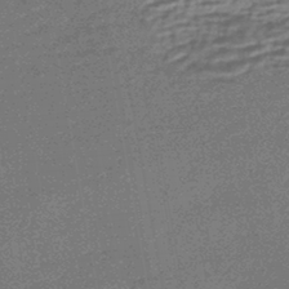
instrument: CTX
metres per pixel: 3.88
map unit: HNhu
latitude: -43.9745
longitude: 99.4832
